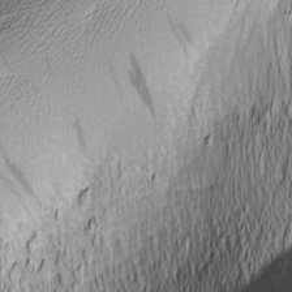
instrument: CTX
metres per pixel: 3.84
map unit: Nhu
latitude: -5.5966
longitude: -150.6301
